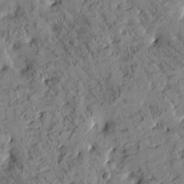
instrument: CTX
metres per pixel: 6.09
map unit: Htu
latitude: -2.6518
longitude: 175.2753
